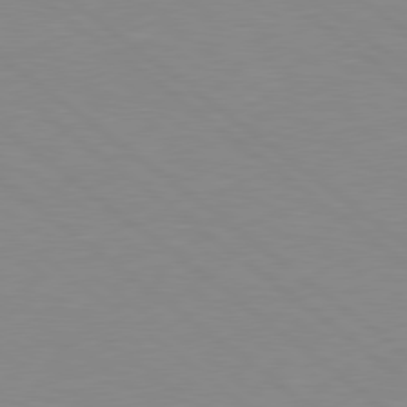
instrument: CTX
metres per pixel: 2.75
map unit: Hpe
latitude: 78.6491
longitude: -124.4601
